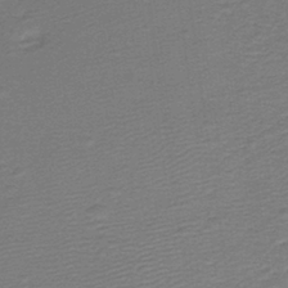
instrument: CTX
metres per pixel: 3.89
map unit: lHb
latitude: -38.2740
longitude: 56.7652
